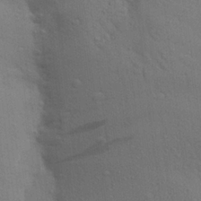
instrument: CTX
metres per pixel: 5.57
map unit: Aa
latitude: 24.2711
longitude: -148.4979
